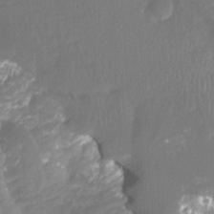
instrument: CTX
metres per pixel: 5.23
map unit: Ht
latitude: -4.2739
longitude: -61.9339
